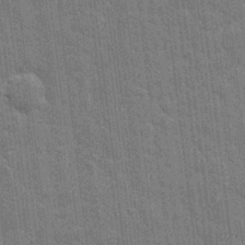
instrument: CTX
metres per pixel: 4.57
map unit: eHh
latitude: 7.1214
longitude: -74.4790
